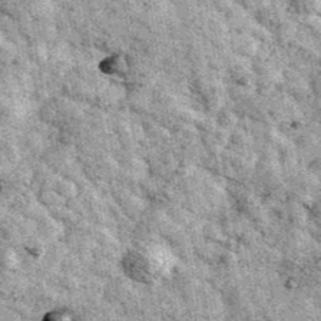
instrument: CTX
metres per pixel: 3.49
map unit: Ave
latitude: 40.2334
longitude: -107.4804
